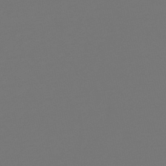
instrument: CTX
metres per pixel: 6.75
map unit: HNb
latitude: -47.0108
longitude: 55.8989
